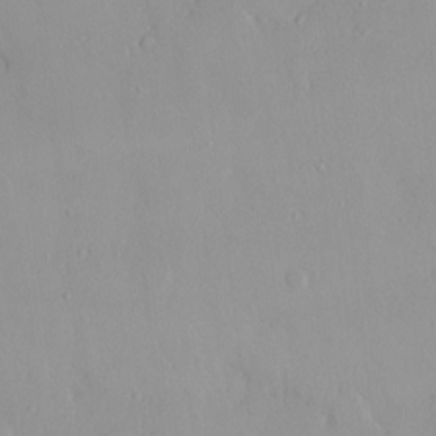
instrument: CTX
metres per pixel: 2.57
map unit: HNhu
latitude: 2.3089
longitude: 7.2754
